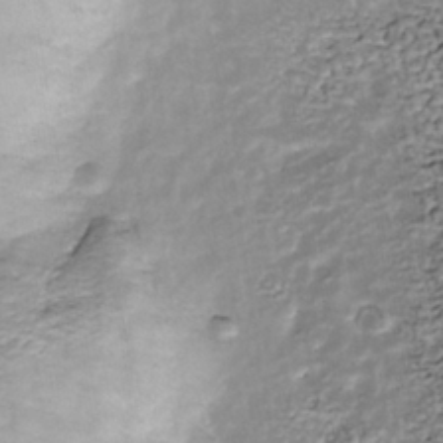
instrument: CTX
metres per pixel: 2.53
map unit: Nhu
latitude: -38.8597
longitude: -80.9892
